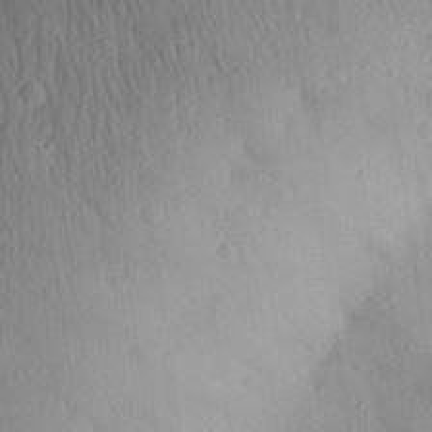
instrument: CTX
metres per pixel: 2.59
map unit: Aa
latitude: 28.3656
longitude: -135.7071
